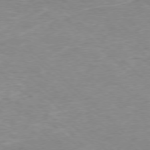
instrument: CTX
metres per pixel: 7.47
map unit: Ap
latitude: -77.1809
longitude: -93.8016
